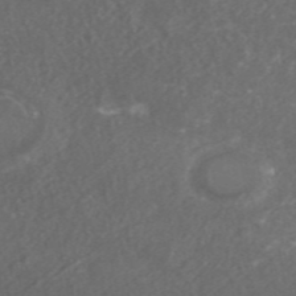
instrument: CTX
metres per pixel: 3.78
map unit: ANa
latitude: 45.7260
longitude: 27.1998
